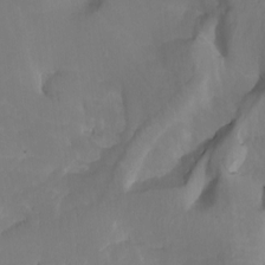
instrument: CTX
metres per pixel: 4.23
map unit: Nhu
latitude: -5.3887
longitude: -92.8002
